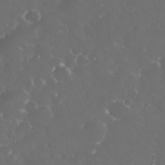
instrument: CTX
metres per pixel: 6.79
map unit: eHh
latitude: 34.2333
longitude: -63.5560
